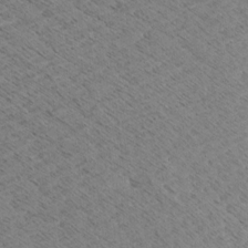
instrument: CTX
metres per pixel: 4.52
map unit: Aa
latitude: 8.1200
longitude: -138.9136
